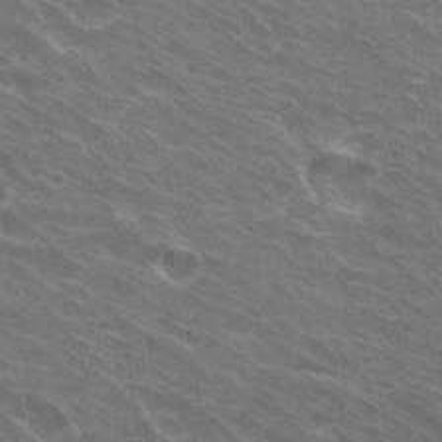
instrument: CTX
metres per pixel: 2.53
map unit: Hto
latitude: 30.4979
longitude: -43.8961
